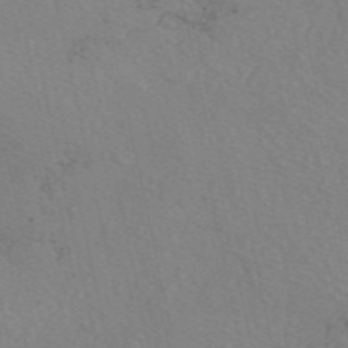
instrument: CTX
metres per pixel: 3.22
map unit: eAb
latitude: 50.1011
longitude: 109.0486
